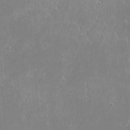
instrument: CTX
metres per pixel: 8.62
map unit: eHh
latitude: -2.2361
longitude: -85.4049
